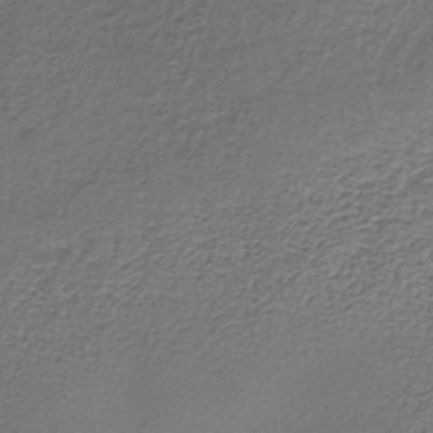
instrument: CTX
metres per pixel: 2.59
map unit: lHb
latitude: -35.4265
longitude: 61.5966
